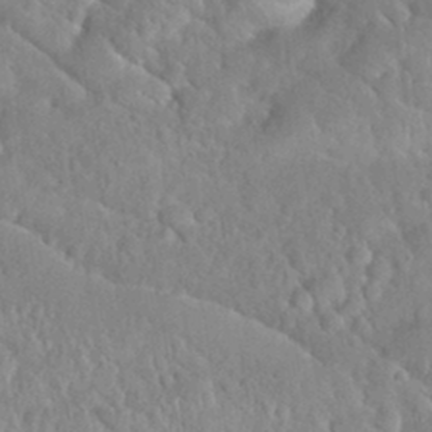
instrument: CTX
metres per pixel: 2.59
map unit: Nhu
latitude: 30.7247
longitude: -51.4048
